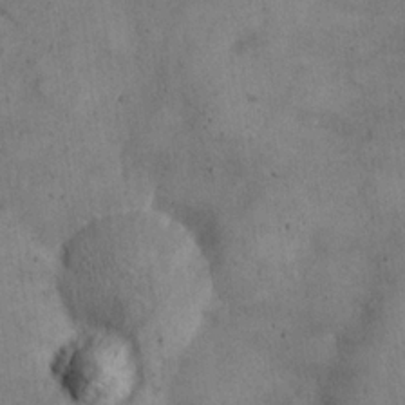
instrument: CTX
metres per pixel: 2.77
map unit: eHh
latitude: 21.8395
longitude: -60.5168
